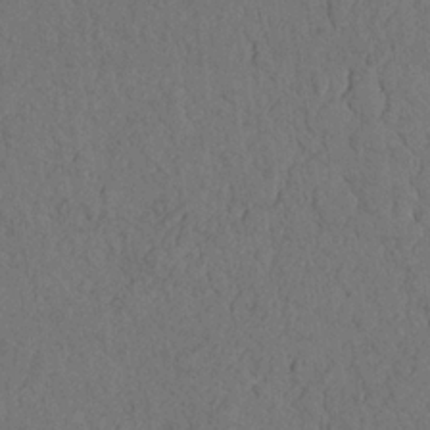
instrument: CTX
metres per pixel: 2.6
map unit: Nhu
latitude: 20.8947
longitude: -75.8961
